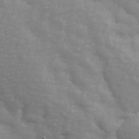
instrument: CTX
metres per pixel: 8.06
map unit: Ave
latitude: 13.9150
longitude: -105.5938
